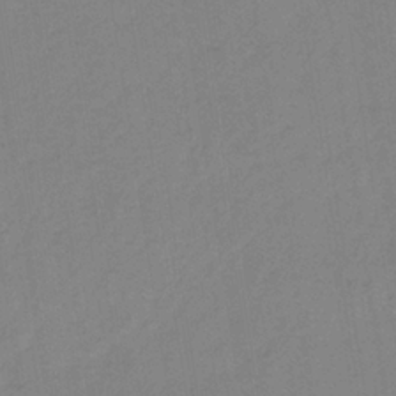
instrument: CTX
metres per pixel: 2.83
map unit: HNb
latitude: -34.9353
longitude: 56.7463
